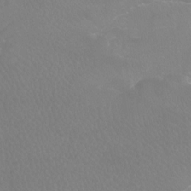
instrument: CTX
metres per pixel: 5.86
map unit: Ht
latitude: -8.0850
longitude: -33.5749
